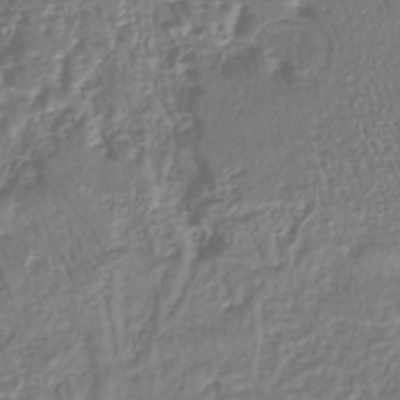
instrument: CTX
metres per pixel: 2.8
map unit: lHb
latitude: -38.6519
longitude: 58.7463
